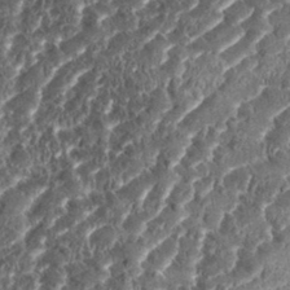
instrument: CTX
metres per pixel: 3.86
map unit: eHh
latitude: 35.1781
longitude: -137.2159
